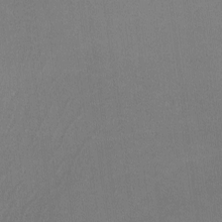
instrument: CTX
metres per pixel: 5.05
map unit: lHvf
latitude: -11.4266
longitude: -100.4034
